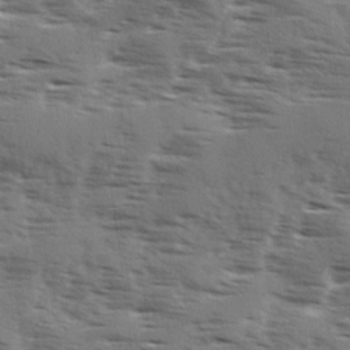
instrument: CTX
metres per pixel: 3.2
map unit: Ave
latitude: 1.5371
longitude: -110.8569
